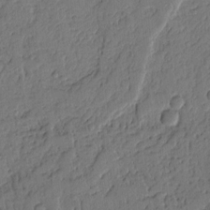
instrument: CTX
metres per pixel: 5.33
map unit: Ht
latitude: 9.8583
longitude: -78.0255
